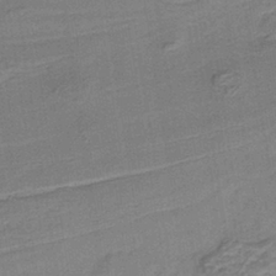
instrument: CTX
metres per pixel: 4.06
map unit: lHb
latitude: -38.1984
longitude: 57.2187
